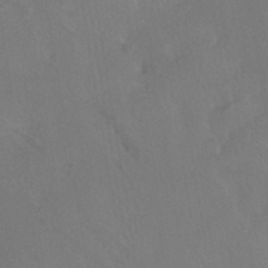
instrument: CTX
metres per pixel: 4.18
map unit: HNhu
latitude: -43.2942
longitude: 94.7463
